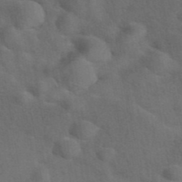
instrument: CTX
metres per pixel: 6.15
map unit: eAb
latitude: 42.2901
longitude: 108.2361
